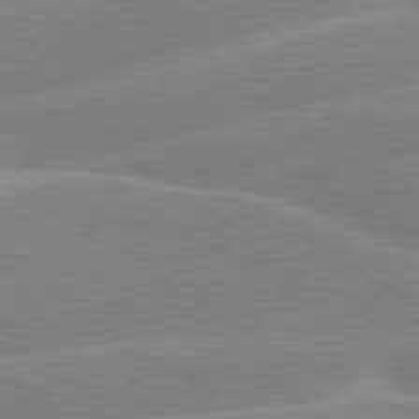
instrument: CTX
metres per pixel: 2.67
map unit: lApd
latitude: 79.4049
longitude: -130.9514
